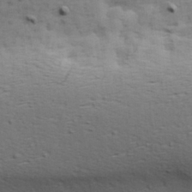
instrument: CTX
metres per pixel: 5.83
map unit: Hve
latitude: 23.8583
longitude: -97.8016
